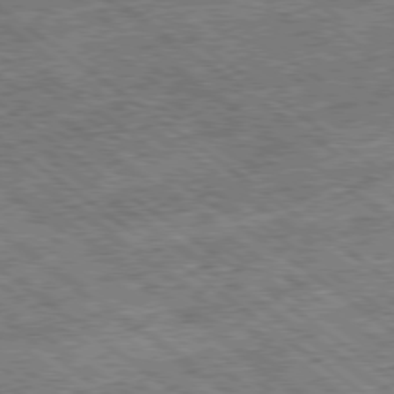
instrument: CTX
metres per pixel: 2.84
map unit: Ap
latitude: -79.4265
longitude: -51.0269
